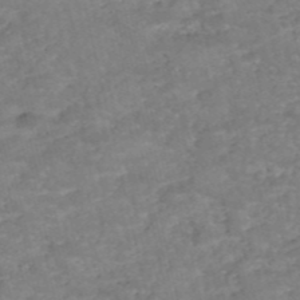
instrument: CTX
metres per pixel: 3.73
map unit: eHh
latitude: -55.1809
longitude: -90.5924
